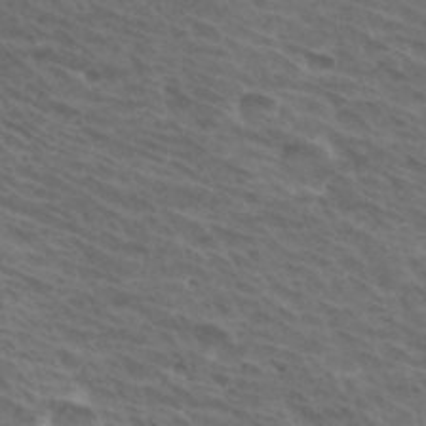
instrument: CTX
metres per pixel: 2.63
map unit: Hto
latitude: 32.4979
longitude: -44.1955
